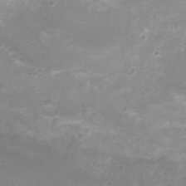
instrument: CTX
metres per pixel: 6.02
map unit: Nhu
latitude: 5.0458
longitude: -17.8205
